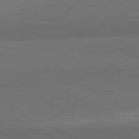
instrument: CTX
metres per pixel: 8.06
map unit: lApd
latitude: 82.2333
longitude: 157.3321
